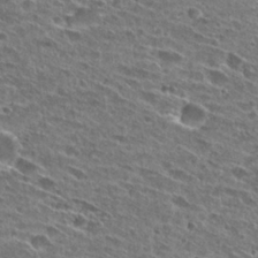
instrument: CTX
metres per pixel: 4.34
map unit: Hto
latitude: 27.1403
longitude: -43.9528
